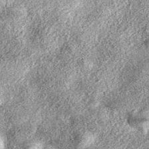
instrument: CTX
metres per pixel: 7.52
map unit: eAb
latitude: 38.7057
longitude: 106.4629
